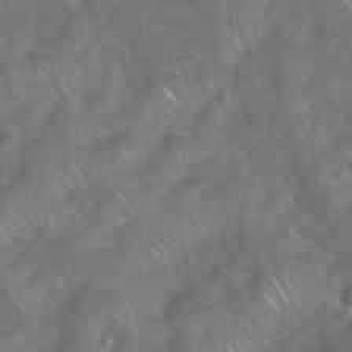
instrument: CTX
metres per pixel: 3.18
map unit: eHh
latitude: 39.3104
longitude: -58.7624
